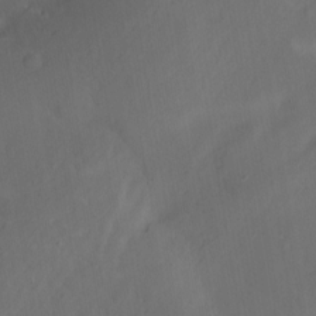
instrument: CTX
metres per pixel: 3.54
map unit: Nhu
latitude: -9.4832
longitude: -46.8758
